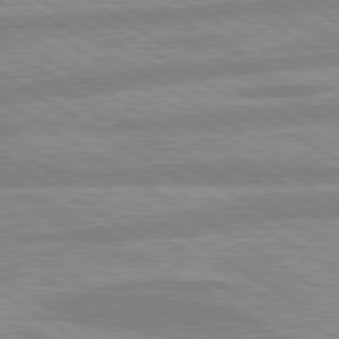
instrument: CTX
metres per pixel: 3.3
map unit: lApd
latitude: 80.1200
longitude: -165.3482
